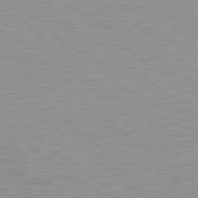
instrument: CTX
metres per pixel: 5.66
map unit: lApd
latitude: 79.3482
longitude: -89.4049
